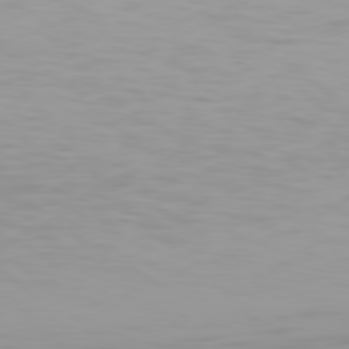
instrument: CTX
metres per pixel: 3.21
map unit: Hpe
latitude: 77.6882
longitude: -166.9135
